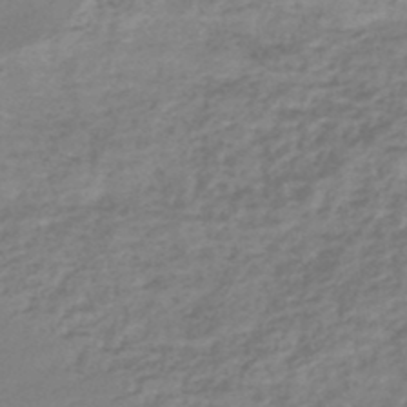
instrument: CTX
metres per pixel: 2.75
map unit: lHb
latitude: -45.2565
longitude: 78.5762
